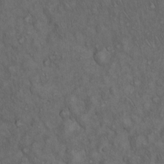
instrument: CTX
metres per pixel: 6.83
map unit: Hto
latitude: 15.8584
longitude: -56.8002
